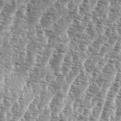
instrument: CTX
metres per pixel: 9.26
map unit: eHh
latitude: 35.2348
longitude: -135.4426
